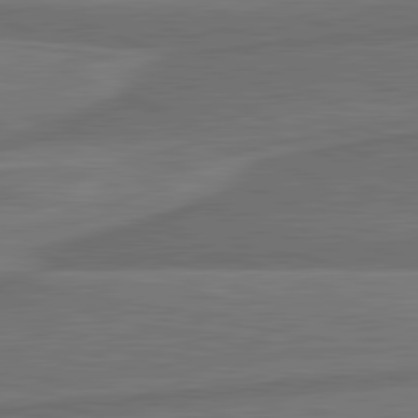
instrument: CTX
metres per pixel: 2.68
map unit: lApd
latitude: 82.0255
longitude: -171.8394
